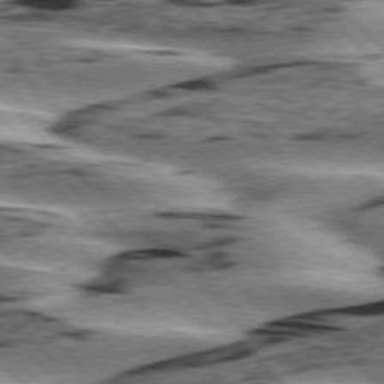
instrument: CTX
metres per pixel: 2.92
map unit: lApd
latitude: 76.3656
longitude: -79.3860
